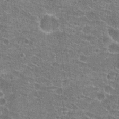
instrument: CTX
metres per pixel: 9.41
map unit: Hto
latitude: 21.8017
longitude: -42.7057
